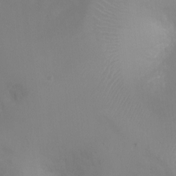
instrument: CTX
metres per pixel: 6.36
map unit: Ht
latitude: -0.6897
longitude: -19.2537
